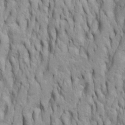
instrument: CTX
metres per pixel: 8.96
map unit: Htu
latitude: -5.6344
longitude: 151.3509
